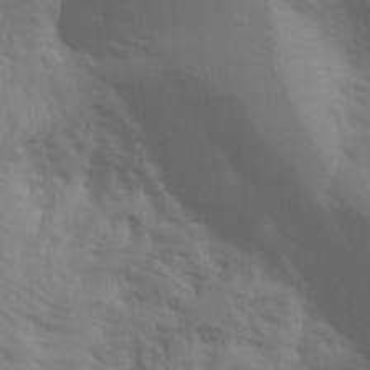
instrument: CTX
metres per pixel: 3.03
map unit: Aa
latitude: 27.2915
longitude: -131.4805
